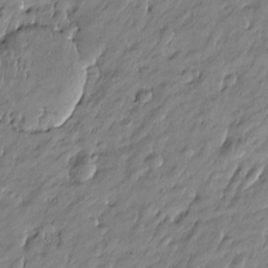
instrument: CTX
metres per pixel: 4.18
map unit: Htu
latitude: -5.1053
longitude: 176.9164
